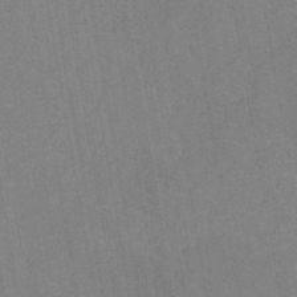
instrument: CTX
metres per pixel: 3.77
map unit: HNb
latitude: -43.9367
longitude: -38.0255
